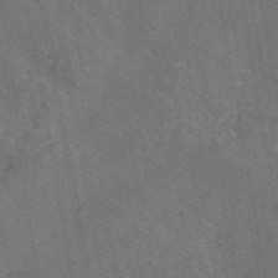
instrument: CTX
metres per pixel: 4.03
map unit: eAb
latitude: 46.0633
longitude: 109.0675
